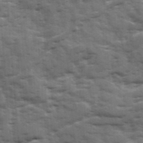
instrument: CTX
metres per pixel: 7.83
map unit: Ave
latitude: 18.5734
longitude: -129.9717
